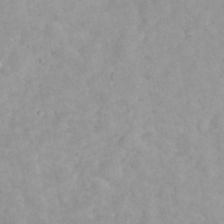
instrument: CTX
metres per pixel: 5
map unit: eHh
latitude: 35.5749
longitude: -62.9136
